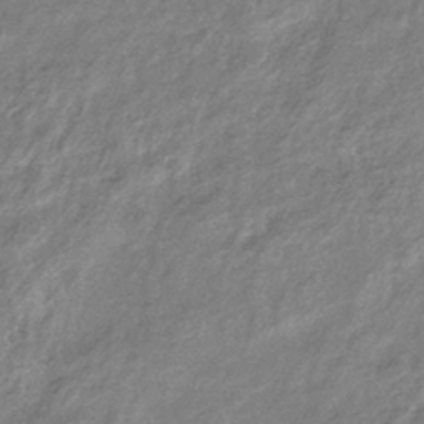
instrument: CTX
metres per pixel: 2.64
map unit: eHb
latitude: -38.2551
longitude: 78.1605
